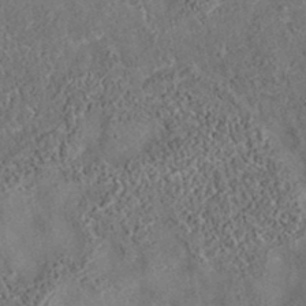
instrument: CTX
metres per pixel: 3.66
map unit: eAb
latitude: 35.4237
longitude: 110.4251
